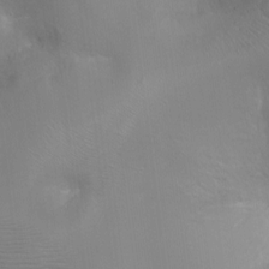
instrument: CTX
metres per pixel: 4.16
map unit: Ht
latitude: -14.9353
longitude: -40.6490
